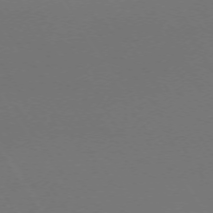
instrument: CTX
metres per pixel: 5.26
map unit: Ap
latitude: -73.8800
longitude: -72.4412
